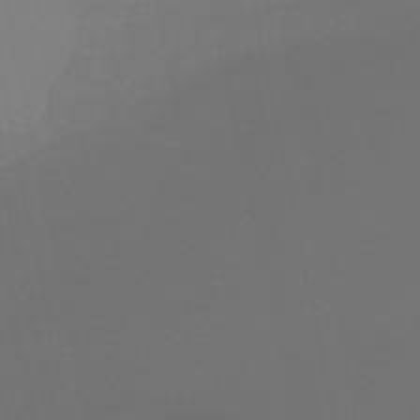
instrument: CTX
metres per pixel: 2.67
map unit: lHb
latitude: -50.5952
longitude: 79.8233
